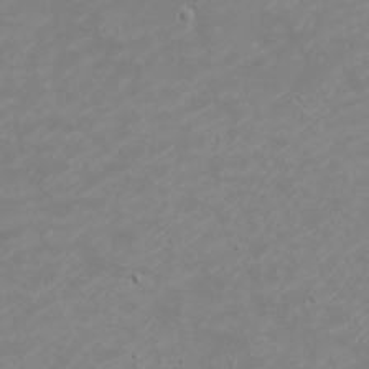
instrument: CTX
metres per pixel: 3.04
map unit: eHh
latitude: -2.5573
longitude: -74.8947
